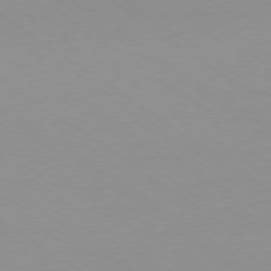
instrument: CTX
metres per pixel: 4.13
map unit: Ap
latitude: -79.1620
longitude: -67.1781
